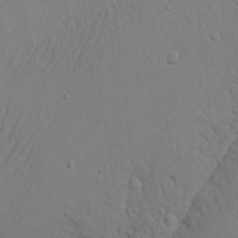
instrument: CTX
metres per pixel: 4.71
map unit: eHh
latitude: 17.3671
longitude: -71.7449
